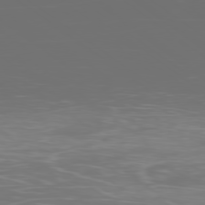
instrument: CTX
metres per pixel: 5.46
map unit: Ap
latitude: -78.4251
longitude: -75.4426
